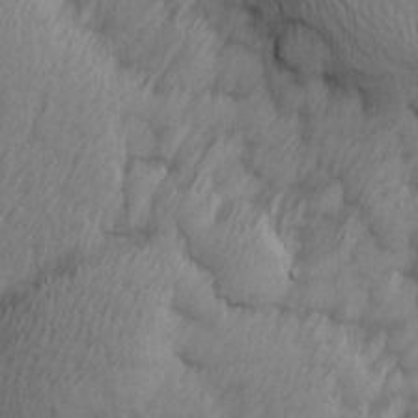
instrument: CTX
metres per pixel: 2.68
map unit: Ave
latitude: 13.5182
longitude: -106.0822
